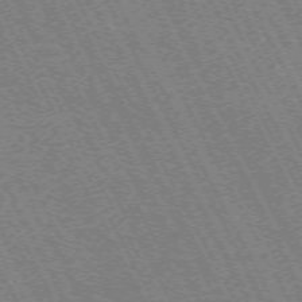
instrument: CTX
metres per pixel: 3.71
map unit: Hpe
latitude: -71.3510
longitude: 9.6911
